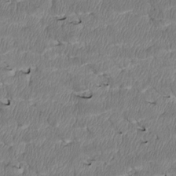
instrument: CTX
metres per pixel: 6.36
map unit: Htu
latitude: 3.8961
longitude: 152.2361
